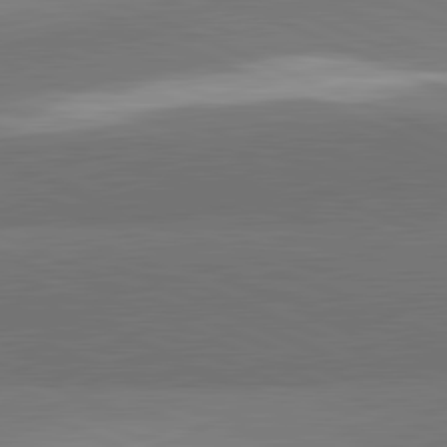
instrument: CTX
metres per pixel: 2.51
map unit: lApd
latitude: 82.0444
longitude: 156.3117
